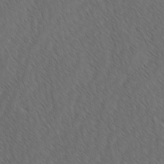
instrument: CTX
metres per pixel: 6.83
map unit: lAvf
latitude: -3.2186
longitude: -114.0444
